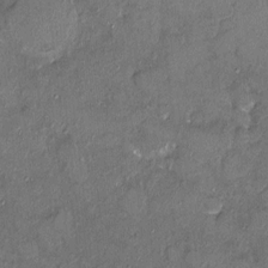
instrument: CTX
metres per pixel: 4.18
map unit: HNhu
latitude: 3.9528
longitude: 7.1242
